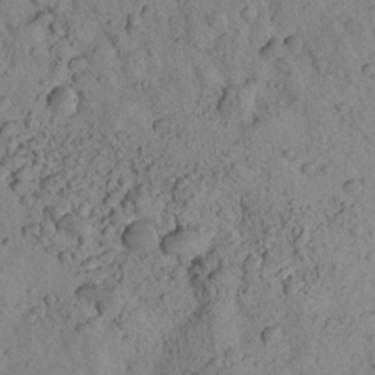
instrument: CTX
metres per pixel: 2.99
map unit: Aa
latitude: 22.8758
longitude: -148.0822
